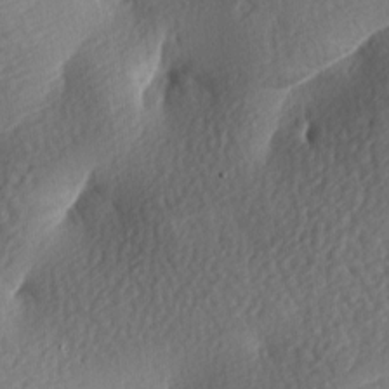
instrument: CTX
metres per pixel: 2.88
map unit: lAa
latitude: -8.3873
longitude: -126.7435
